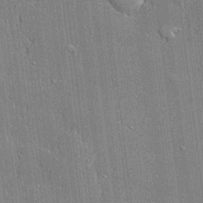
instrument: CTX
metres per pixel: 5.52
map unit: lHvf
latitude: 21.2159
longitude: 143.6343
